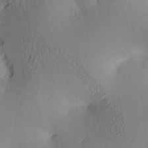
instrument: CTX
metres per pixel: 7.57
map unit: lAa
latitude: 4.1011
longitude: -114.5545
